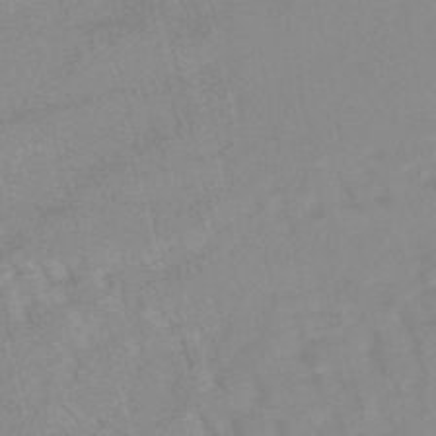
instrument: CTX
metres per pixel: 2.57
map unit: lHb
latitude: -48.4440
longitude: 76.7652
